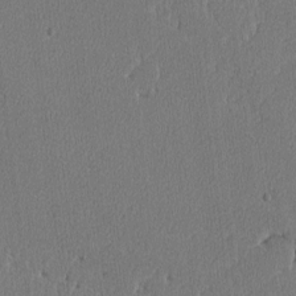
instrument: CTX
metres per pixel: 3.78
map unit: lAvf
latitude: -8.2739
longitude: -113.5182
